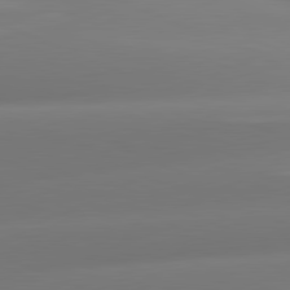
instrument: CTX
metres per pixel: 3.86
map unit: lApd
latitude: 81.4426
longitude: -161.6127
